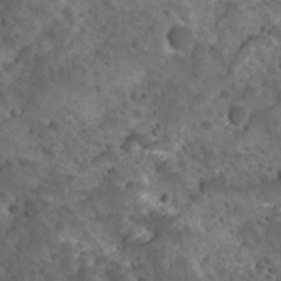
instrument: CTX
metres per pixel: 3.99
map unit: Ave
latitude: 10.6302
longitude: -105.4805
